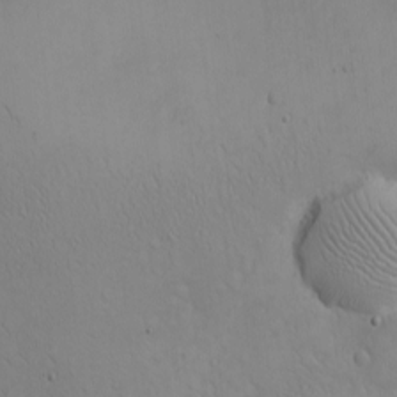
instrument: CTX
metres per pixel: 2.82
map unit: eHh
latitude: -9.1620
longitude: -66.8191
